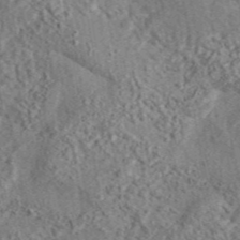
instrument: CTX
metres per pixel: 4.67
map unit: eAb
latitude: 43.9150
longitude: 116.9541
